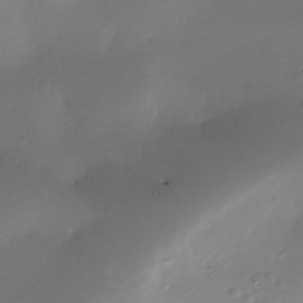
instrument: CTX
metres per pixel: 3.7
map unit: Nhe
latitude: -35.7289
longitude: -117.4238
